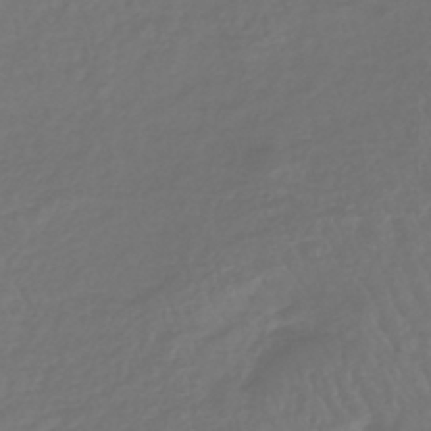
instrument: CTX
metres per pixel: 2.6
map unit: lHb
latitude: -43.3131
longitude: 65.1620
